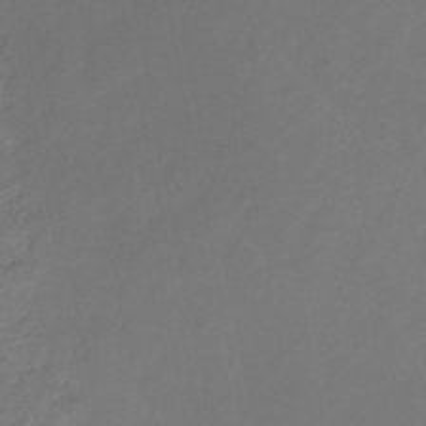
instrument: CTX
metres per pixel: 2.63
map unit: lHb
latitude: -37.5966
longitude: 72.9541
